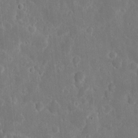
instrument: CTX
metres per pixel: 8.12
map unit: eHh
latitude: 7.7072
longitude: -70.5923
